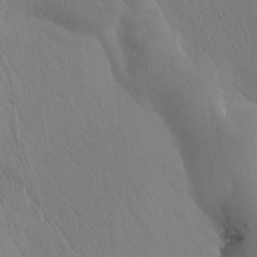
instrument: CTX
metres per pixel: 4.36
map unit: Htu
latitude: -0.5385
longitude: 172.1795
